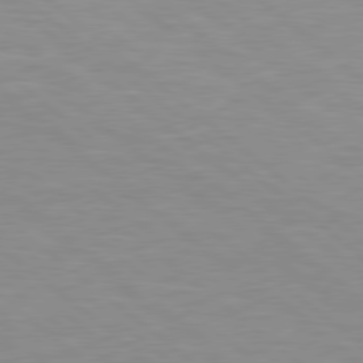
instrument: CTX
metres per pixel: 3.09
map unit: Hpe
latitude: 78.4601
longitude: -151.3103
